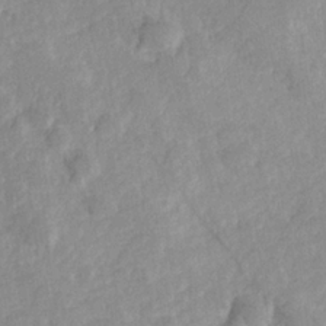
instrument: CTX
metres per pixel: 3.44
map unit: Hve
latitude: 24.7813
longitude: 144.1606
